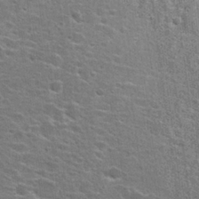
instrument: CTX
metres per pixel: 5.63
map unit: Hto
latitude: 24.0633
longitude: -47.8584
